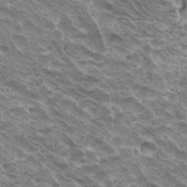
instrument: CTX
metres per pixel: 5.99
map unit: Hto
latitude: 32.7435
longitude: -40.6112
